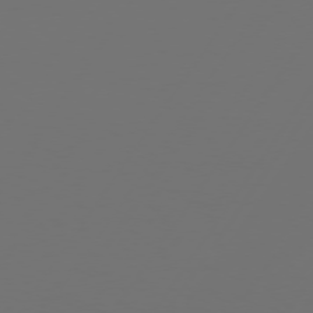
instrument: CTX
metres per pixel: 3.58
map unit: Hpe
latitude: 74.3467
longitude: -130.7247
